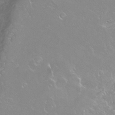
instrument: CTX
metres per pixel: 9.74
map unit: Ht
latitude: -14.5196
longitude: -42.7624
